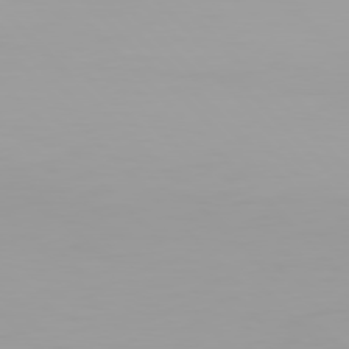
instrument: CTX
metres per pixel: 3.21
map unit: Hpe
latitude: 77.3103
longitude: -163.7072
